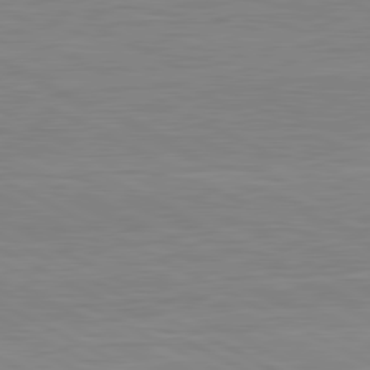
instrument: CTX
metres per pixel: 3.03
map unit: lApd
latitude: 80.8569
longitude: 170.7274
